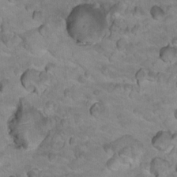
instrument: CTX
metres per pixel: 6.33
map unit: Hto
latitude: 17.9528
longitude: -35.6316
